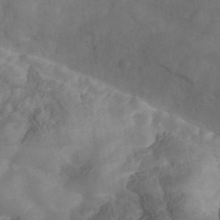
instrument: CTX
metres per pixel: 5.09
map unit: Nhe
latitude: -37.9556
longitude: -117.6316
